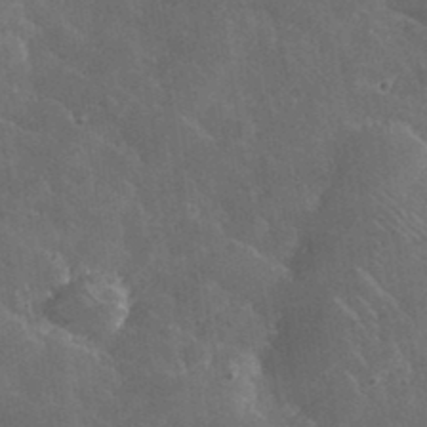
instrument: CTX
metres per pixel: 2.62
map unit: lHvf
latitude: 36.7246
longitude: -91.2159
